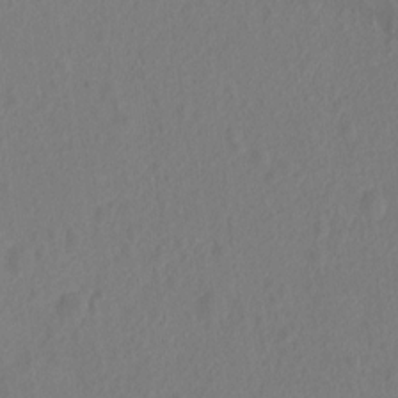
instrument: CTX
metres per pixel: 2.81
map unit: Ht
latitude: -11.0298
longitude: -27.3860
